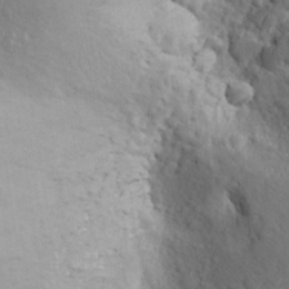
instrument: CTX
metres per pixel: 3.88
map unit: Aa
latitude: 25.2914
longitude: -148.0255
